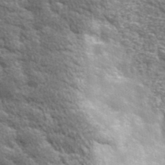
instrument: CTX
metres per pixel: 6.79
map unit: lHvf
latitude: 37.8206
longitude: -88.8569
